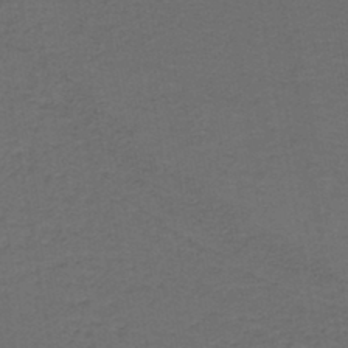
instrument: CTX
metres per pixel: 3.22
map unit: lHb
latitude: -43.5966
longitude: 53.5588
